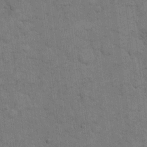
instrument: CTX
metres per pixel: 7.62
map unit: eHh
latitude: 12.2712
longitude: -65.2537
